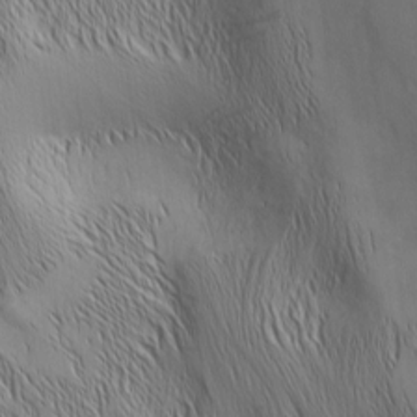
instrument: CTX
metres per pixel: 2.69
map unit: Nhu
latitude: -5.8989
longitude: -151.7638
